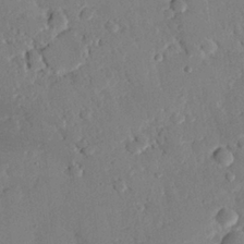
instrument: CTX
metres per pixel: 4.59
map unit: eHh
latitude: 25.8961
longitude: -80.8191
